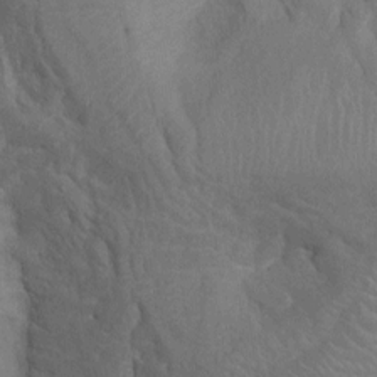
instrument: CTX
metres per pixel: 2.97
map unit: Nhu
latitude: -14.2740
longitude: -25.0269
